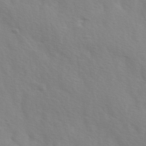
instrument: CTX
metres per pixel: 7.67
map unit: Ave
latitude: 1.4237
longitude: -113.2348
